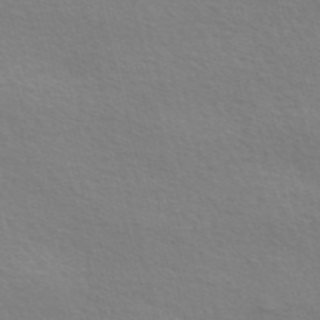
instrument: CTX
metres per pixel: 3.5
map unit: Nve
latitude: -56.2739
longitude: 53.3320
